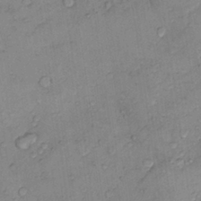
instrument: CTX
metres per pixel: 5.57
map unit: Nhu
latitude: 9.1970
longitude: -25.7071
